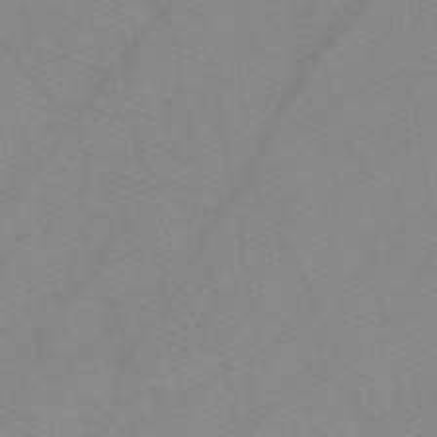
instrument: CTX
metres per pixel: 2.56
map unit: HNb
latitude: -44.8408
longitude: -40.5923
